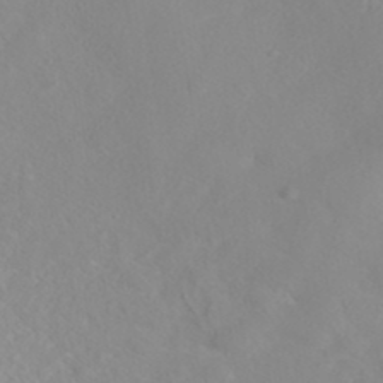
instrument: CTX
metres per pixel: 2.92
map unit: ANa
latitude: 37.9528
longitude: 23.5399
